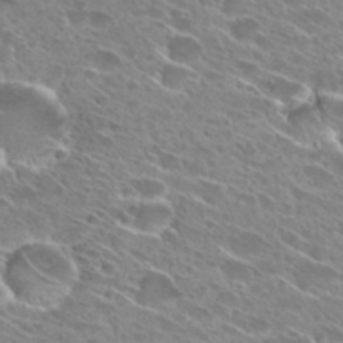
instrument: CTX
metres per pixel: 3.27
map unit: Hto
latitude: 28.4790
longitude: -43.6883
